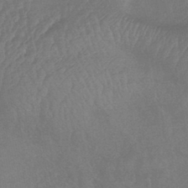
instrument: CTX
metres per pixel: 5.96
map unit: lHb
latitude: -43.9745
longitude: 81.1053
